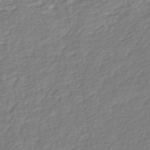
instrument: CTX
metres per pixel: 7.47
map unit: HNb
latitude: -49.1809
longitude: 58.8030
